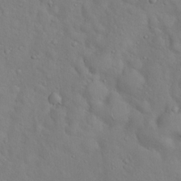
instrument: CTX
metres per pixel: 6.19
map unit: Hto
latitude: 18.3089
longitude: -53.5371
